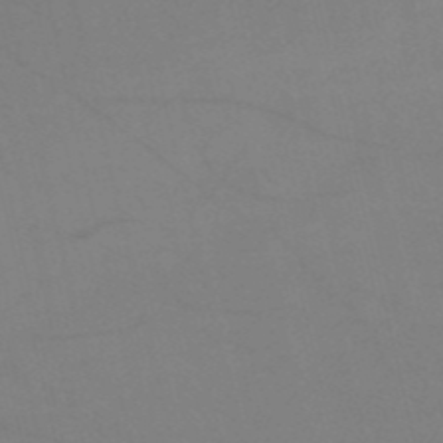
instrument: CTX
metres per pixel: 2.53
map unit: HNb
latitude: -52.7274
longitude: -45.8961
